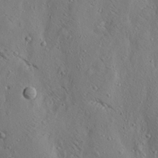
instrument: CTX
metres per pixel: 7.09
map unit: lAa
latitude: 19.5938
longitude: -139.6883
